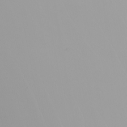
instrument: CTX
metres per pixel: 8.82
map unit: Nhu
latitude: -5.3509
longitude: -93.1970
